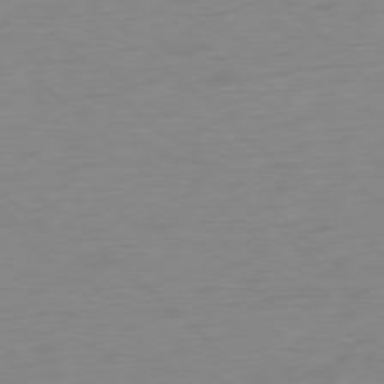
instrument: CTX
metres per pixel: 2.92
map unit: Ap
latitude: -77.7856
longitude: -77.8583
